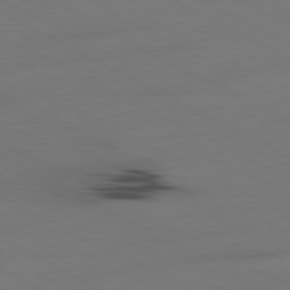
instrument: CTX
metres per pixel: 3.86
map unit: Ap
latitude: -80.7652
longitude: -95.1403
